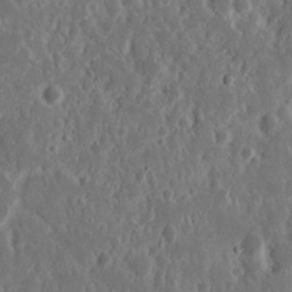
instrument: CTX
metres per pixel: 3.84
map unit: Nhu
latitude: 14.8569
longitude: -73.1404
